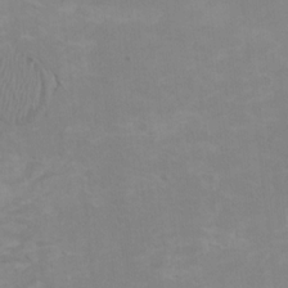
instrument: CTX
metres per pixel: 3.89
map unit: HNhu
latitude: 4.1200
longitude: -4.1200
